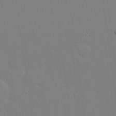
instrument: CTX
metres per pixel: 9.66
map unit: eHh
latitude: 20.1578
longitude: -72.0822
